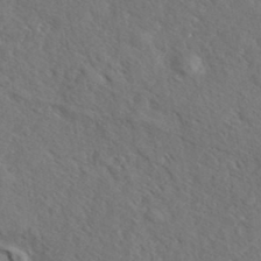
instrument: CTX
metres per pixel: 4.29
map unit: eHh
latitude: 37.0837
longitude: -137.9717
